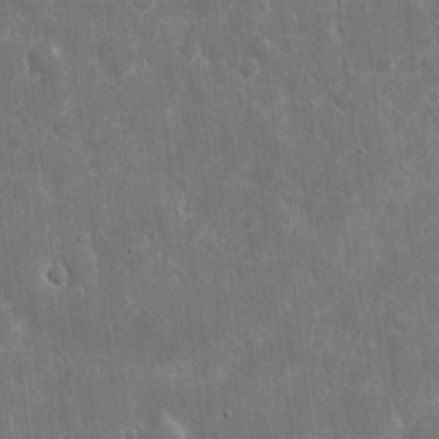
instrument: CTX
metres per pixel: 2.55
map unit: eHh
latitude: 7.6694
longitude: -70.1956
